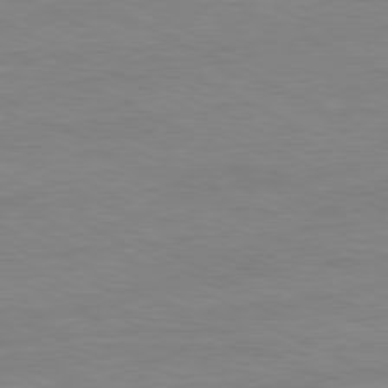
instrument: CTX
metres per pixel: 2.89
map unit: Ap
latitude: -81.2187
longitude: -85.7639
